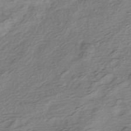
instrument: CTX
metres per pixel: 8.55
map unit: HNhu
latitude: -41.5210
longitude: 99.3887
